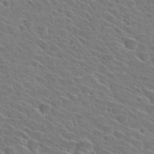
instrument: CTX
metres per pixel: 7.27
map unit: Hto
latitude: 29.5182
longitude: -46.9136
